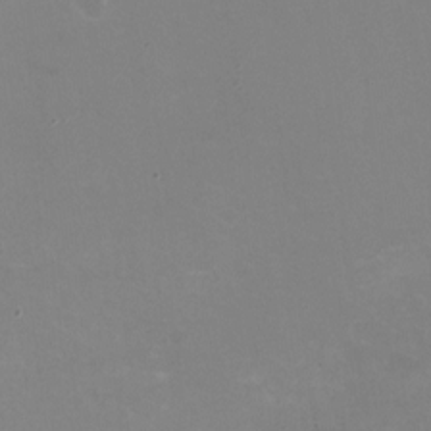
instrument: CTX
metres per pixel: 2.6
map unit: HNhu
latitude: -1.5211
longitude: -2.7624
